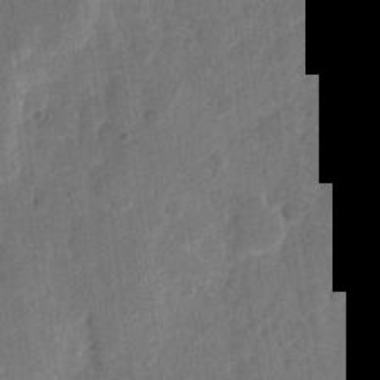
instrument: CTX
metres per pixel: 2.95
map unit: eHh
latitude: 11.8961
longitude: -66.7246
